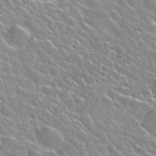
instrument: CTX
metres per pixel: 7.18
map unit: Nhu
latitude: 28.3845
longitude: -51.8583
